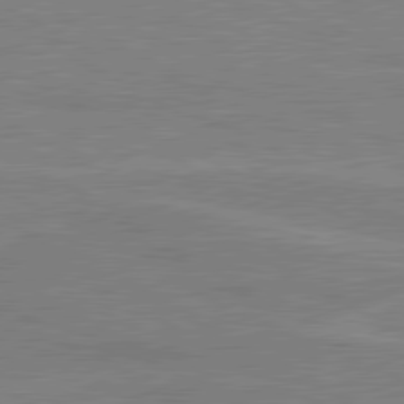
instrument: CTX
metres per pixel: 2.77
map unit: lApd
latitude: 80.4034
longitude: 121.6155
